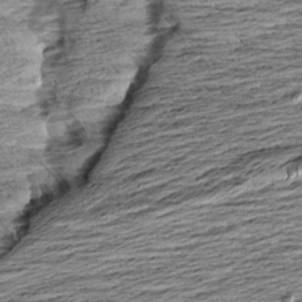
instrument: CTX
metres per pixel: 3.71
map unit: Aa
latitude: 8.2712
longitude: -139.6505
